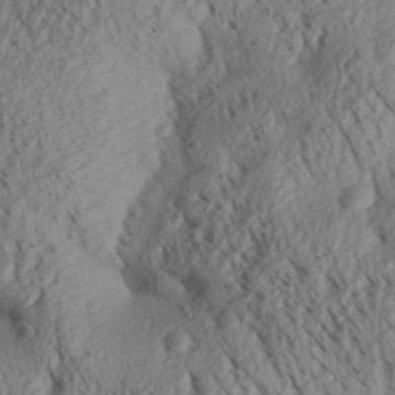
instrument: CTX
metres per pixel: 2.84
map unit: Aa
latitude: 30.5546
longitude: -138.1200
